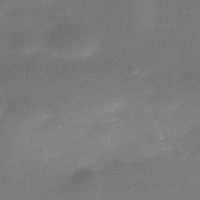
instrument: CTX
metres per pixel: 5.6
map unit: Nhe
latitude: -38.5952
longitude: -118.9702
